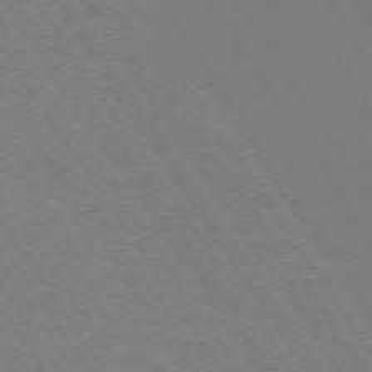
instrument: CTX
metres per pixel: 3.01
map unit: Hpe
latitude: 73.6127
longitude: -128.6868
